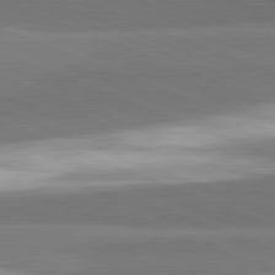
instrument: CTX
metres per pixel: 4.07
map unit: lApd
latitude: 82.3467
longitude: 153.7099
